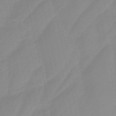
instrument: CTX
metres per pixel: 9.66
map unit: HNb
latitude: -36.1794
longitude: 55.3699
